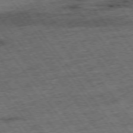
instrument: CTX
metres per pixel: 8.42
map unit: Hpe
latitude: -75.7856
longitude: -22.4601
